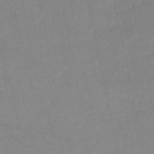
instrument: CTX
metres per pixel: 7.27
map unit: HNb
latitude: -53.0675
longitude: -49.6505
